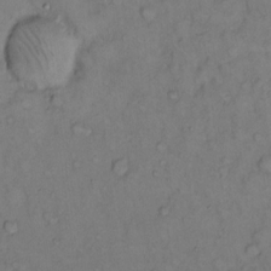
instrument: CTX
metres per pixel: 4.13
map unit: Hto
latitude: 10.8758
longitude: -60.9702
